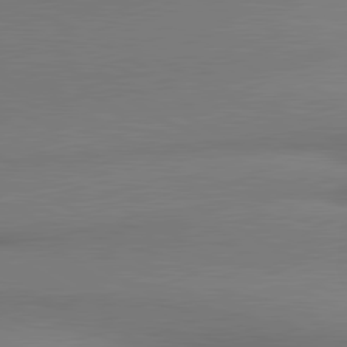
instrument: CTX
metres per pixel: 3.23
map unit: lApd
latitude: 81.1592
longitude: 174.8785
